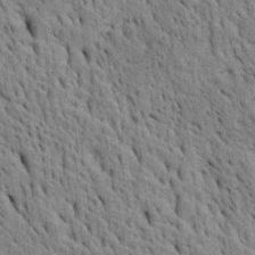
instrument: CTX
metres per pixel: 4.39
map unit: Htu
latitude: -4.6140
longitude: 152.7274
